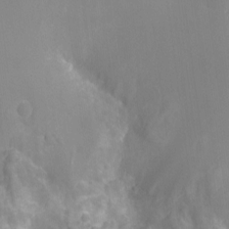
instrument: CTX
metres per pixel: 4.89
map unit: Ht
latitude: -12.2551
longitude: -24.8946
